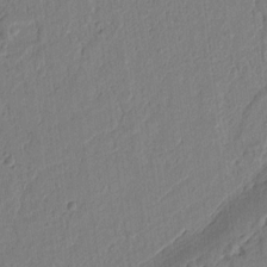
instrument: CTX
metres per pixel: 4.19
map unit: Ht
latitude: 10.6491
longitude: -76.4790
